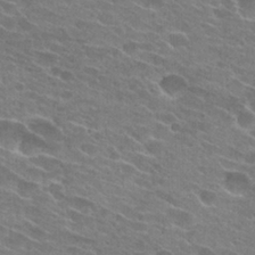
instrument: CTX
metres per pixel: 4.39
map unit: Hto
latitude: 25.4048
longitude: -43.9150
